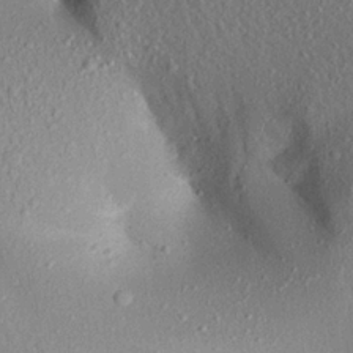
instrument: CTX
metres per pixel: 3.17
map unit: Aa
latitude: 19.1214
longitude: -147.4049
